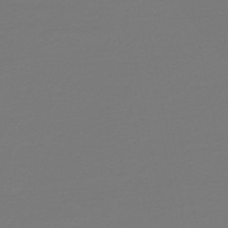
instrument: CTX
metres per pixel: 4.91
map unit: HNb
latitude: -45.5777
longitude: 51.9367
